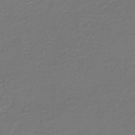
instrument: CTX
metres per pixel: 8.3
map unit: HNb
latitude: -47.4454
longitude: 52.8030
